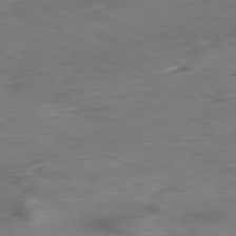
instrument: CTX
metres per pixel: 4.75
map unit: Ap
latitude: -80.7086
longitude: -83.5182
